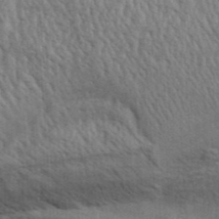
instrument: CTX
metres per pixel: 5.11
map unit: Aa
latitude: 31.0081
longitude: -135.1970
